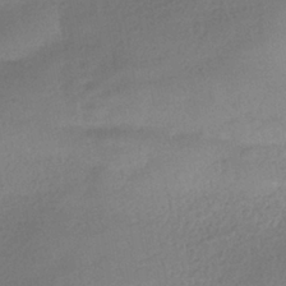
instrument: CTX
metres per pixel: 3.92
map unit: HNhu
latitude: -40.5763
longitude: 95.1998
